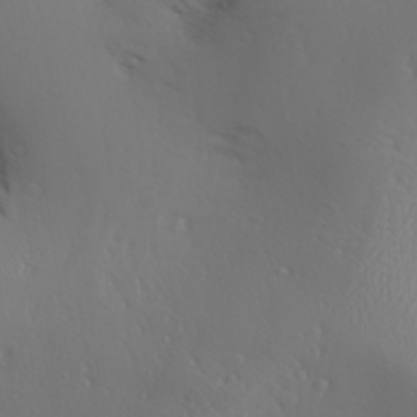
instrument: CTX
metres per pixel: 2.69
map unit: Aa
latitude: 28.6679
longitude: -133.1214
